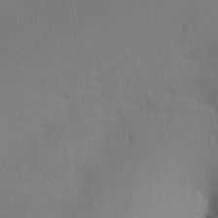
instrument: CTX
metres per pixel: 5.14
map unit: Ht
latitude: -7.8233
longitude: -34.5168
